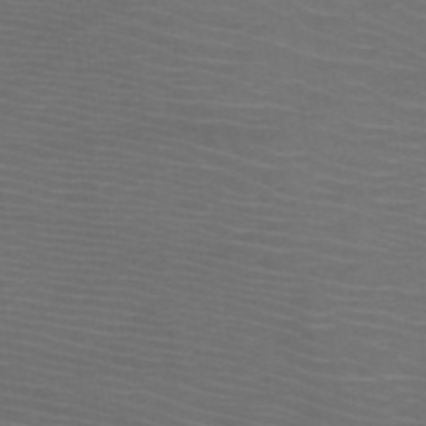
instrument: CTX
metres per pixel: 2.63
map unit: HNb
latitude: -48.8030
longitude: -45.5182
